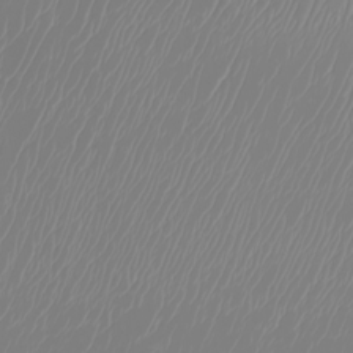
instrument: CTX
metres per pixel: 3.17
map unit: Nhu
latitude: -6.1039
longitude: -89.0837
